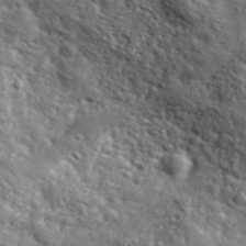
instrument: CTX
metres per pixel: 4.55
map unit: lHvf
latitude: 36.3467
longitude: -86.4601
